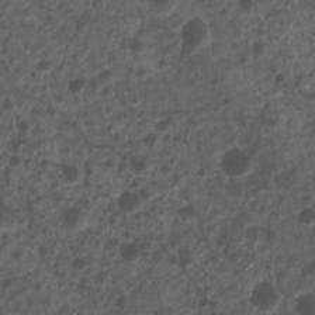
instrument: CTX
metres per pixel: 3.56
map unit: Nhu
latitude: 5.8961
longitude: -18.4223
